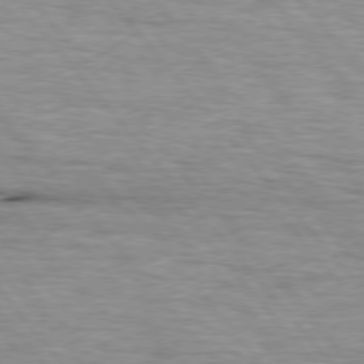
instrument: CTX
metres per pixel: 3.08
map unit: lApd
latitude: 76.1200
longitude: -86.4601
